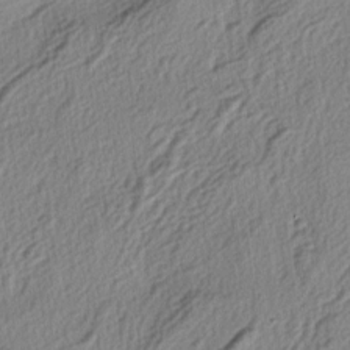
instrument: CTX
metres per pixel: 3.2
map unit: lAa
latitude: -4.2172
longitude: -124.1200
